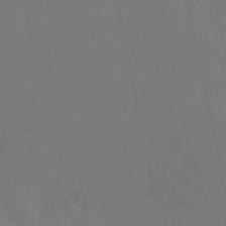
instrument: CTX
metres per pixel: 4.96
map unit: HNhu
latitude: 6.4223
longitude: 4.2739
